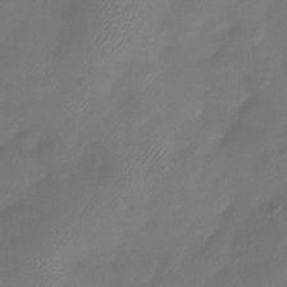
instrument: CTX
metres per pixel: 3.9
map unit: Htu
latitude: -13.7289
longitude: -45.1025
